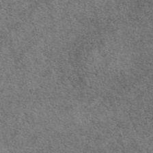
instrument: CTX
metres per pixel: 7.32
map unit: eAb
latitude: 48.4979
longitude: 106.1228
